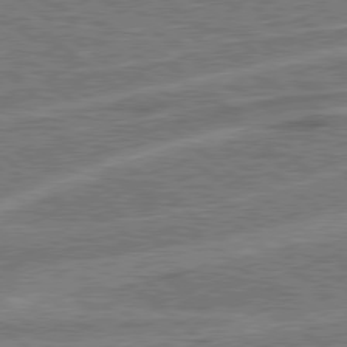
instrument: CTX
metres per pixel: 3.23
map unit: Hpe
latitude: 78.5168
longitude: -158.4223
